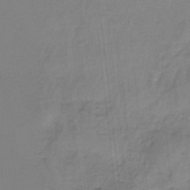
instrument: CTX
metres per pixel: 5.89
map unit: HNb
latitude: -35.7667
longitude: 55.6344
